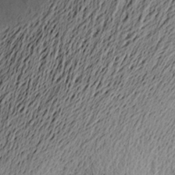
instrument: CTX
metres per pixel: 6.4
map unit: Aa
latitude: 21.6694
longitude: -149.7639
